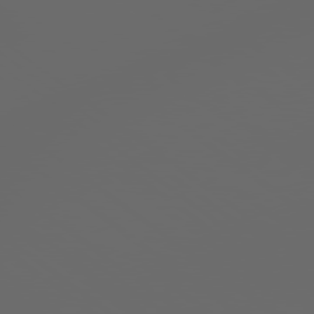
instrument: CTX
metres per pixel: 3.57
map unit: Hpe
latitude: 77.9339
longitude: -178.3468
